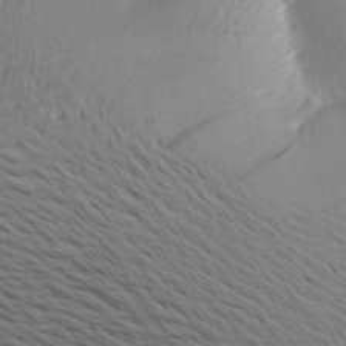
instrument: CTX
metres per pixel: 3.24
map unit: Aa
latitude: 19.8394
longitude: -145.0269
